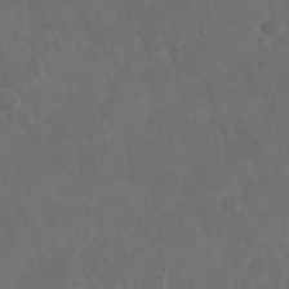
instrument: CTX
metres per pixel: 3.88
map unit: Nhu
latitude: -29.3699
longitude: -62.1767
